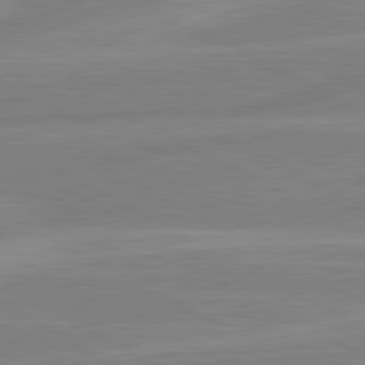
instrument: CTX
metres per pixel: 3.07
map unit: lApd
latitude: 80.7057
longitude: -168.8569
